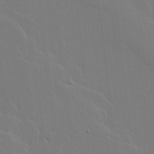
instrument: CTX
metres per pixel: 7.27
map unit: lHvf
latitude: 17.9150
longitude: -117.7639
